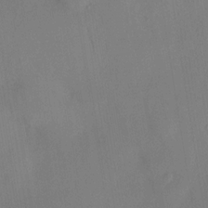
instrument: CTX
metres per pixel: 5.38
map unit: HNhu
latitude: 13.6883
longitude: 12.2740
